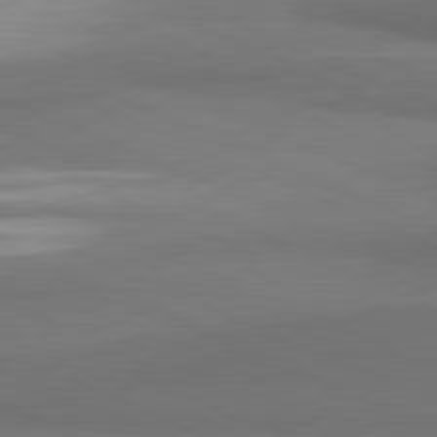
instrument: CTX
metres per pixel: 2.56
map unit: lApd
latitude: 81.7450
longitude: 163.8044
